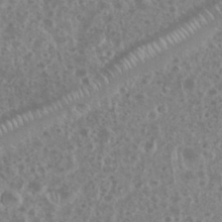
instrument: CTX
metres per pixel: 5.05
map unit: eHh
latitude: 34.4790
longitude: -61.9150
